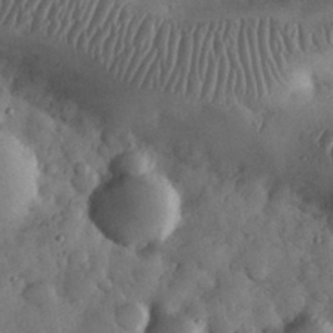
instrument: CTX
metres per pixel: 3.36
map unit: eHh
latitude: 33.1214
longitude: -69.2537
